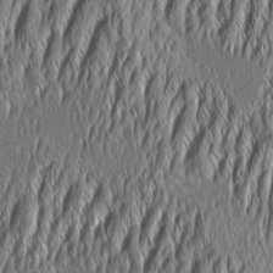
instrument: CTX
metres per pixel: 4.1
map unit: Aa
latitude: 7.3293
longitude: -130.3090
